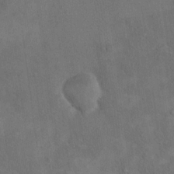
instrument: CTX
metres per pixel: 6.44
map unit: eHh
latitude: 18.1766
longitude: -65.5749
